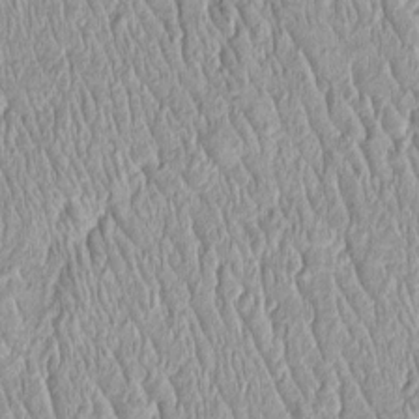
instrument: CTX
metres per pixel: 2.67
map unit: Htu
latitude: -4.6140
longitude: 158.3306
